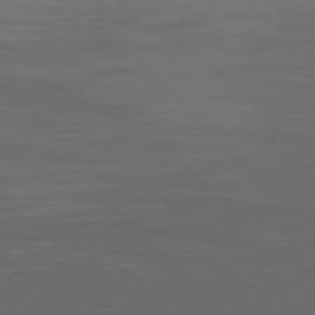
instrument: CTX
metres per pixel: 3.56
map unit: Hpe
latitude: 77.8394
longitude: -169.2348
